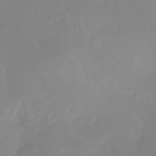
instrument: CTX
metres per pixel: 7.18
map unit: Nhu
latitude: -28.5574
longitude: -79.7828
